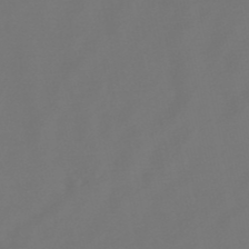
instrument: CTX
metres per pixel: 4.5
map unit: lHb
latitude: -47.7477
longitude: 72.5574
